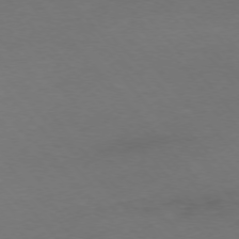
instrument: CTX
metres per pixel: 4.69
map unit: Ap
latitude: -75.8423
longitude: -66.1955
